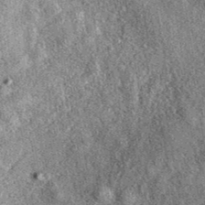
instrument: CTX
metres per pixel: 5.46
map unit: eAb
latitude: 38.9136
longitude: 107.0108
